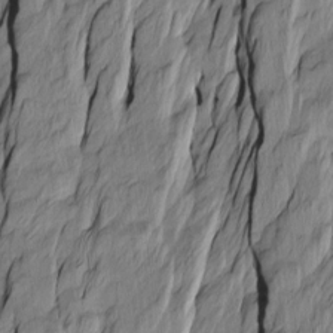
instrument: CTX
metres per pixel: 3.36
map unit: Htu
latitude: -10.0472
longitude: 176.5196
